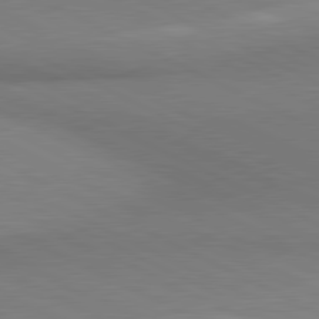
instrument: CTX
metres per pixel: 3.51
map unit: lApd
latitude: 81.1592
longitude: 162.3306
